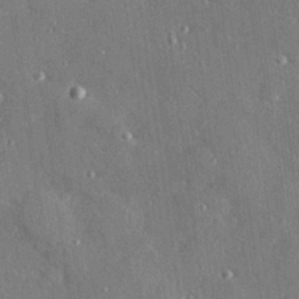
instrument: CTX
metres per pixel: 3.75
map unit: Hve
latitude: 27.7828
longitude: -90.4790
